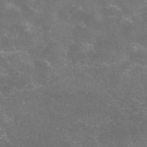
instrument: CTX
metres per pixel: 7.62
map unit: eAb
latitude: 46.7624
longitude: 124.5574
